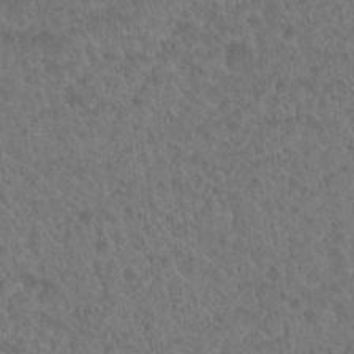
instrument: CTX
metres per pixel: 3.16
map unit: Hto
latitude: 19.2537
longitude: -40.2522
